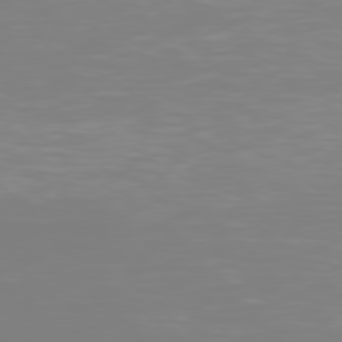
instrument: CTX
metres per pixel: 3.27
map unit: Hpe
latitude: 77.9717
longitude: -136.2712
